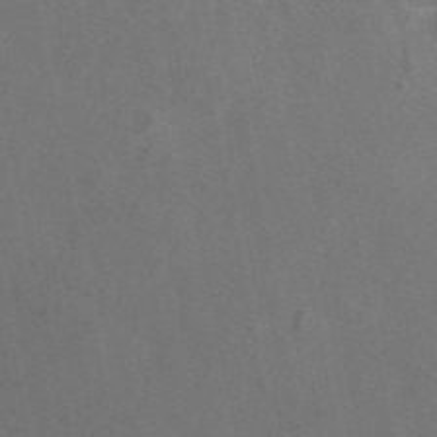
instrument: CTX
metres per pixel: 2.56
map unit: eAb
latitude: 47.3671
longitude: 117.0864
